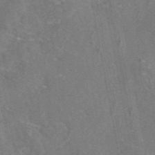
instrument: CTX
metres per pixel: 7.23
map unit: eAb
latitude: 46.0633
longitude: 107.9745
